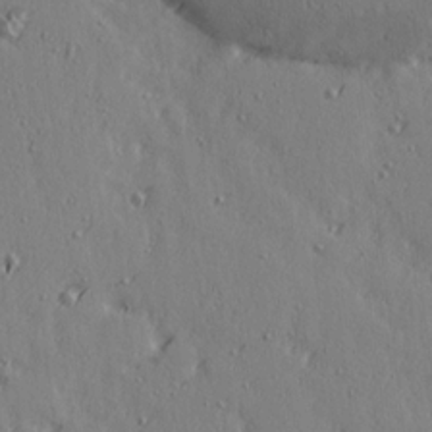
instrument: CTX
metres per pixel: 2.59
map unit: Ave
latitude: 14.6869
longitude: -106.0444
